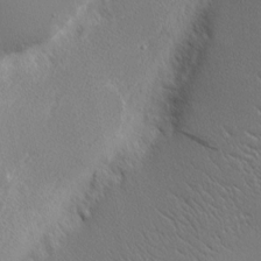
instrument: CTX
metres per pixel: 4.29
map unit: Nhu
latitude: 2.1389
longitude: -76.8569
